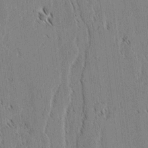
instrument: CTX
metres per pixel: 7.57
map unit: lAvf
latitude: 2.1200
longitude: -106.3845
